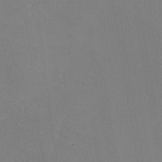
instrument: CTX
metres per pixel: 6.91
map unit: lHvf
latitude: -9.6911
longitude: -99.9717
